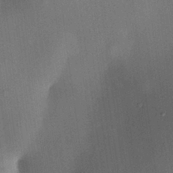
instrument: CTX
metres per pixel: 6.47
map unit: HNhu
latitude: 13.1025
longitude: 10.9920
